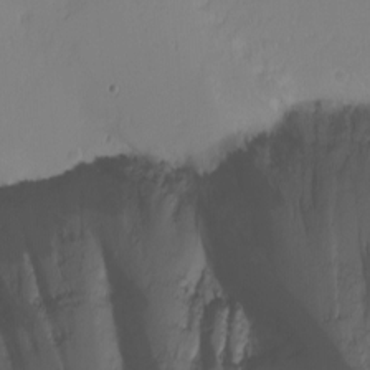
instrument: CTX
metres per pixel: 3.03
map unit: Nhu
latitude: -2.8974
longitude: -71.6505
